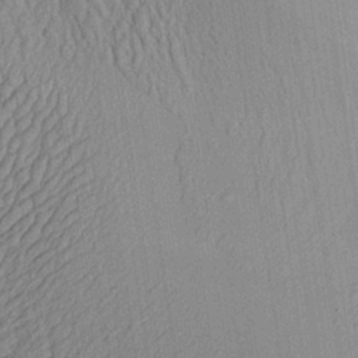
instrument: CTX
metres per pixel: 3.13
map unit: Aa
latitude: 24.7057
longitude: -133.4804
